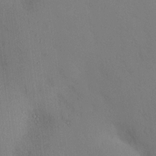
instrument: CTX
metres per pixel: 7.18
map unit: eHh
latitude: 0.3845
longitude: 17.6722
